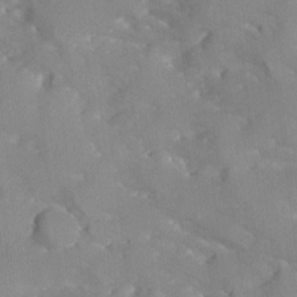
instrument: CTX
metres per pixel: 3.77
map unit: Ave
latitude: -9.4832
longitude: -117.5371
